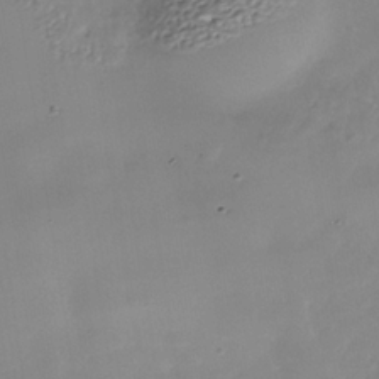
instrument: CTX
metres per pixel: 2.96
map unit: Nhe
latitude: -36.5951
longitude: -90.3845
